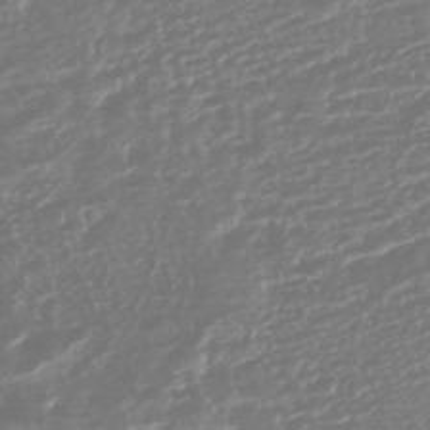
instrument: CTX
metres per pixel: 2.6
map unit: HNhu
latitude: -45.7289
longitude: 100.9541
